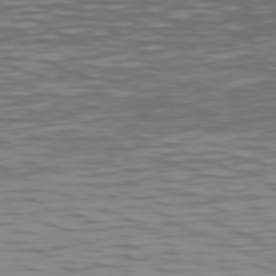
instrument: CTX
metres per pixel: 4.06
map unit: Hpe
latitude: 74.7813
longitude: -126.3845
